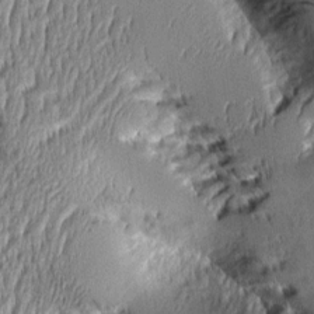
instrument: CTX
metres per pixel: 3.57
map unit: Aa
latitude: 9.0648
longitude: -129.1970
